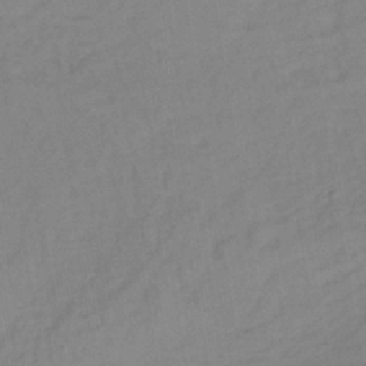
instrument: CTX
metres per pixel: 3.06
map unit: lHb
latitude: -35.0486
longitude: 64.5574
